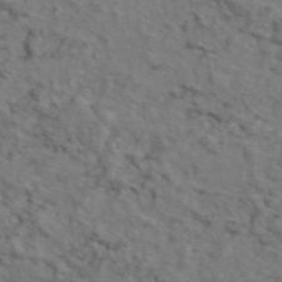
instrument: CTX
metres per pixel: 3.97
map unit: eAb
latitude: 46.3657
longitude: 118.2928
